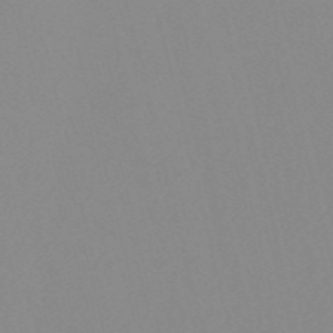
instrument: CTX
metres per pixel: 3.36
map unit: Nve
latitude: -56.8408
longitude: 51.7478
